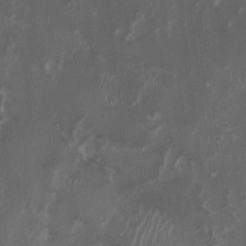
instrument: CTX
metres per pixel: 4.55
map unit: HNhu
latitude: 1.1781
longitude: -3.8394
